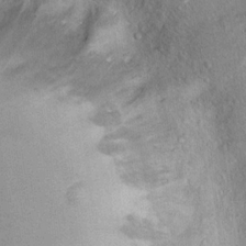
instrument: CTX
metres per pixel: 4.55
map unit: Hto
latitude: 14.3468
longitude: -33.9339
